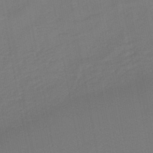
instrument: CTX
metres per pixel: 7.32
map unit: lHb
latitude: -46.5384
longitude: 74.6897
